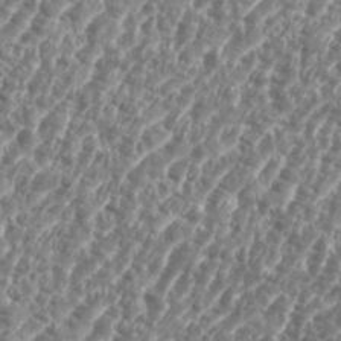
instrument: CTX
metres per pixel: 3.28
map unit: eHh
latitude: 35.5182
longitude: -135.1403
